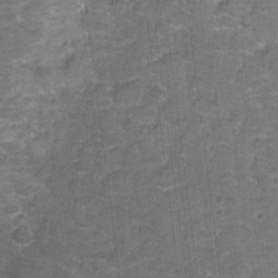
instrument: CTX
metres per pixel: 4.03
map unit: Nhu
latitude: 3.0269
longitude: -17.5749
